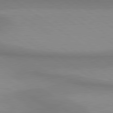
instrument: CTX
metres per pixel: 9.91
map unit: lApd
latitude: 80.5924
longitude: 161.6911
